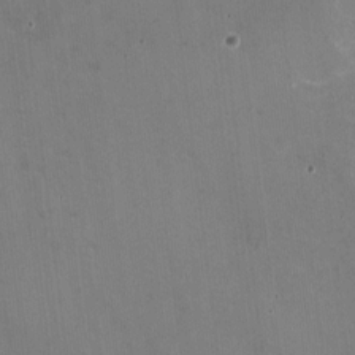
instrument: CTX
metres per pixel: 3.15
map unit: HNhu
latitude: -0.8786
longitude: -2.8380
